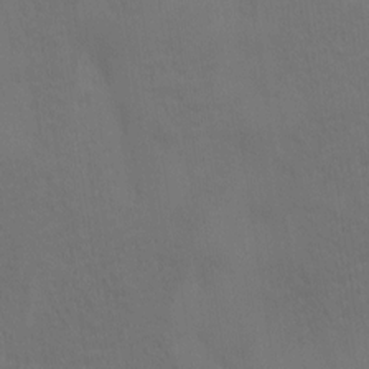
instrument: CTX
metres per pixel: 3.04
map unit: Ave
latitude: 2.1200
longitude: -112.8191
